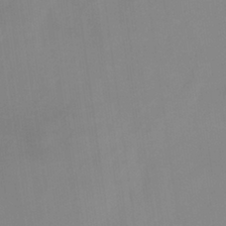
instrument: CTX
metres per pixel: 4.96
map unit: eHb
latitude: -37.1053
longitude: 75.2376
